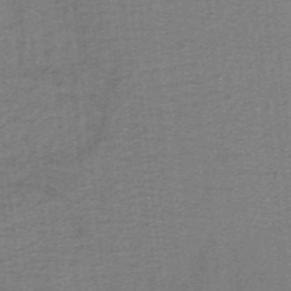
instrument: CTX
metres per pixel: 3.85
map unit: lHb
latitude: -40.6329
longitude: 54.0472
